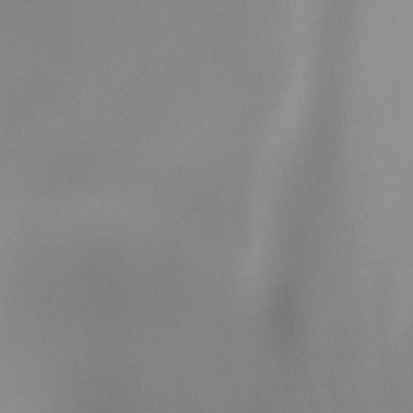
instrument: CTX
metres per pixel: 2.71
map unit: Ht
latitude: -16.5196
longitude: -48.7435
